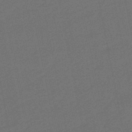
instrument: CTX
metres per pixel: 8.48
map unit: eHb
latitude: -47.9178
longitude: 87.6155
